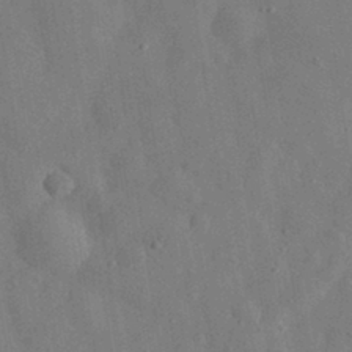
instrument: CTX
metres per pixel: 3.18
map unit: eHh
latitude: 31.0648
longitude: -76.7624
